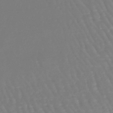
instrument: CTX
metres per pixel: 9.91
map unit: eHb
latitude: -45.9745
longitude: 79.1242
